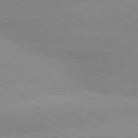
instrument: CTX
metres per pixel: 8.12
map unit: lApd
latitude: 80.1767
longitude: -146.7058
